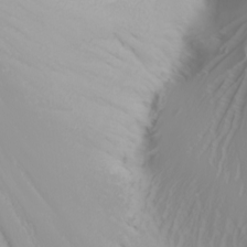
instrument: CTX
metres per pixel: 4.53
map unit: Nhu
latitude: -6.6707
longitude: -90.4034
